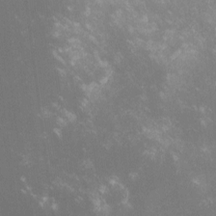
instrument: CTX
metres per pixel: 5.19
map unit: lHvf
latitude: -14.5574
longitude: -102.6679
